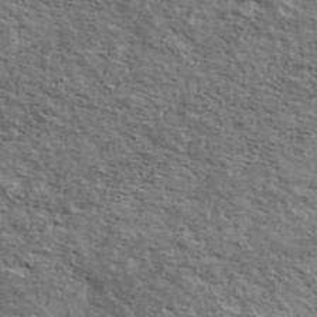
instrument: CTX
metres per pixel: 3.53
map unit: Ave
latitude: 39.9906
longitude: -108.1388
